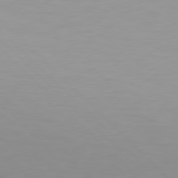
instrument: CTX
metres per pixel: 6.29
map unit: Hpe
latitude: 77.8772
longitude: -167.5749
